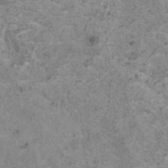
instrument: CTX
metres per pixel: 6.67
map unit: HNhu
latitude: 1.1025
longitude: 3.5021
